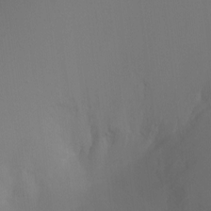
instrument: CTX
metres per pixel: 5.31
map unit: Ht
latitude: -4.4629
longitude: -25.0269
